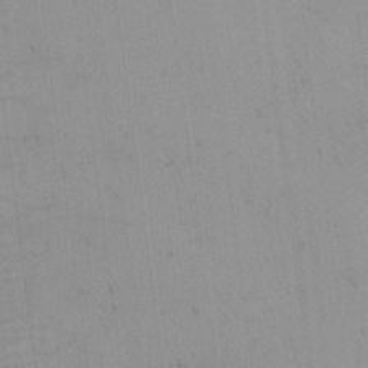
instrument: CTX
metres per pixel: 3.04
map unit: eHh
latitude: -5.8422
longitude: -80.4979
